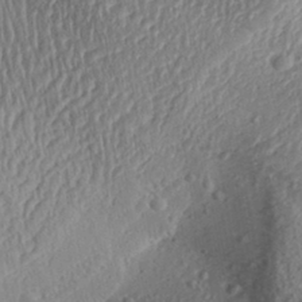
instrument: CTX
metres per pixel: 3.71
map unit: Aa
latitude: 31.5371
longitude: -133.9528
